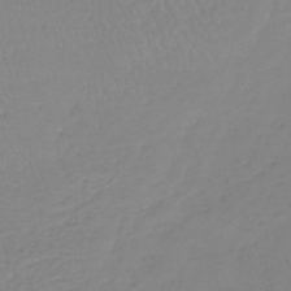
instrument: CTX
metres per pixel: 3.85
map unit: lHb
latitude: -40.1795
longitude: 68.1416
